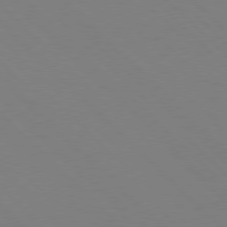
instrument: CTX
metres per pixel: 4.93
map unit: Hpe
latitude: 77.4426
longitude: -125.7260
